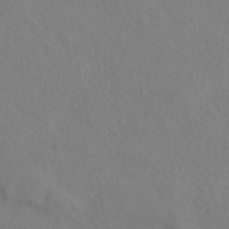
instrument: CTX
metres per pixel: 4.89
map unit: ANa
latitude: 43.8772
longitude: 27.4076
